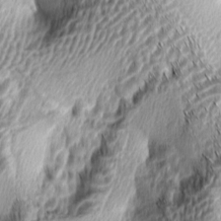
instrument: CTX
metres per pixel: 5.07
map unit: lAa
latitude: -4.9919
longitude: -122.5168
